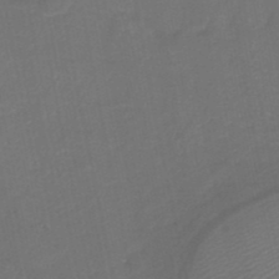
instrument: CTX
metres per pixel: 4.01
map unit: HNb
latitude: -35.3888
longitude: 51.2943
